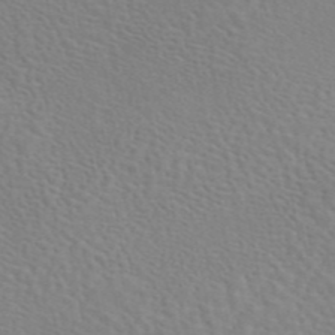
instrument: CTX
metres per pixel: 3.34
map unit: eAb
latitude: 45.1025
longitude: 113.0298
